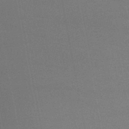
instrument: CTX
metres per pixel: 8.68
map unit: HNb
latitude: -47.5588
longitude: 58.8974
